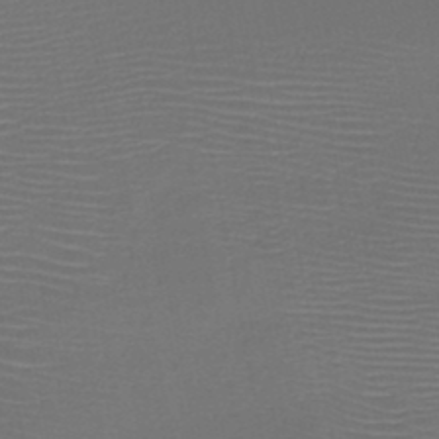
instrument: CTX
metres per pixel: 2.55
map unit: HNb
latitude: -47.8044
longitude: -42.3467
